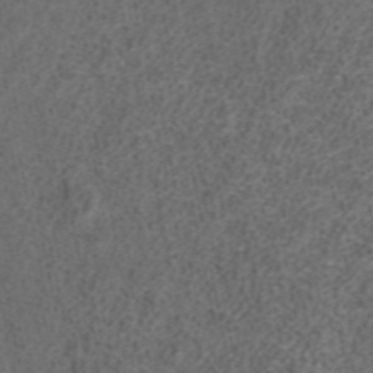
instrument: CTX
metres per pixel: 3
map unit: ANa
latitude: 36.8758
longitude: 15.2943
